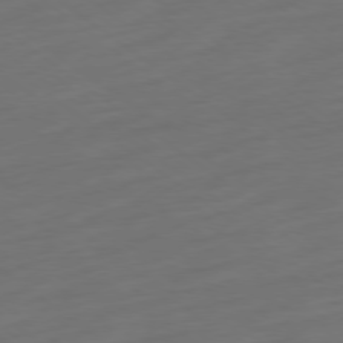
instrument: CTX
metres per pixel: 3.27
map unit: Ap
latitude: -78.8786
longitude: -67.7071
